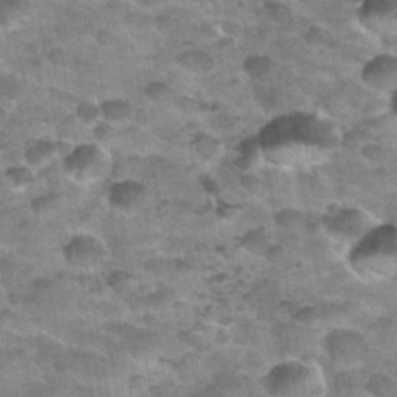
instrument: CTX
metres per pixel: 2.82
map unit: Nhu
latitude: 32.2144
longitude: -52.8002
